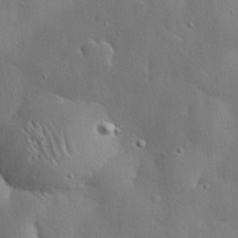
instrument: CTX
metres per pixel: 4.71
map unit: eHh
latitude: 29.7827
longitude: -82.7435
